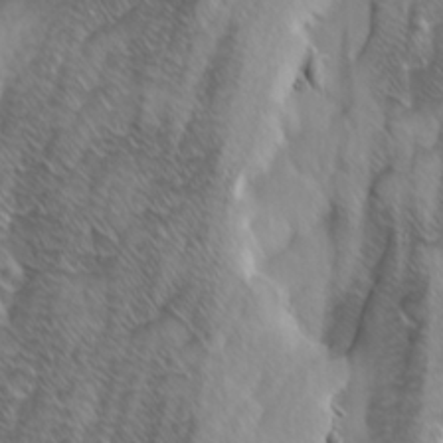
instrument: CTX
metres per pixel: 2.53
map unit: Ave
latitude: 9.3860
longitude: -105.5183
